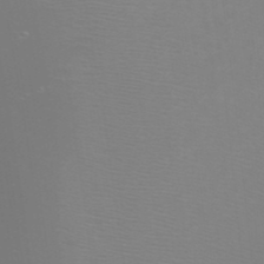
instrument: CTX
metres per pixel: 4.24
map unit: Htu
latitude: -6.1228
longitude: -72.8191
